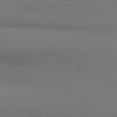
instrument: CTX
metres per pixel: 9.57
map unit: lApd
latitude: 80.4412
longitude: 130.2739
